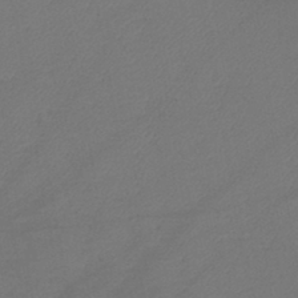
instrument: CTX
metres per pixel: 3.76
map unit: lHb
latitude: -42.6329
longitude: 76.4629
